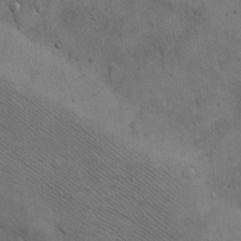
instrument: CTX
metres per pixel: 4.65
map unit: eHh
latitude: -8.7463
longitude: -68.9324
